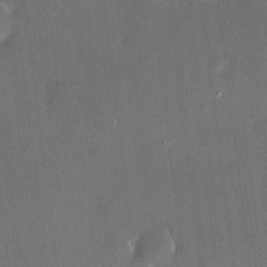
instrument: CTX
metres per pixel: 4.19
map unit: HNhu
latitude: 6.8002
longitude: 7.4454
